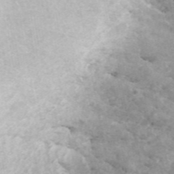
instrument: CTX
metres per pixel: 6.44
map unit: ANa
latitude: 45.7450
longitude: 37.3698
